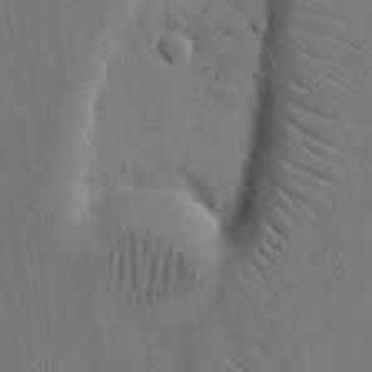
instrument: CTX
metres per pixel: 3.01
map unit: eHh
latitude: 15.6127
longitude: -68.5924
